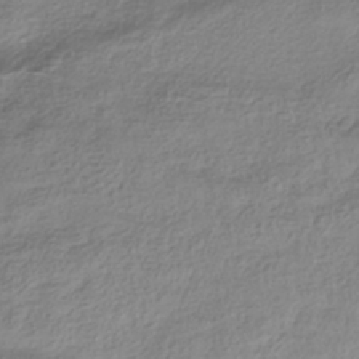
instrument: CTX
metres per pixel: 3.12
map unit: HNhu
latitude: -40.8408
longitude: 106.7841
